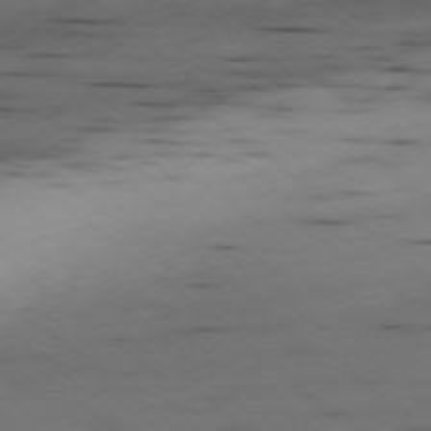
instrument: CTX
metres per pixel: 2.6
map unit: Ap
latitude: -78.9730
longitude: -59.8205
